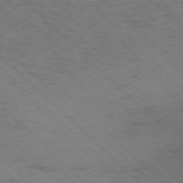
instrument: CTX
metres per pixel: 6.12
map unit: Ap
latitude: -75.8990
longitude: -79.7450
